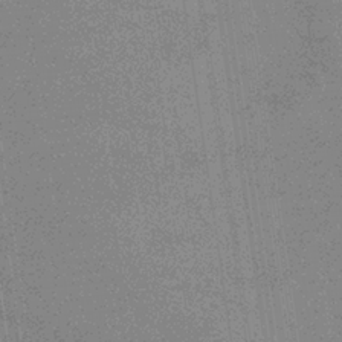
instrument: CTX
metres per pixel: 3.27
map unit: eHb
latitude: -34.2550
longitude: 73.0864
